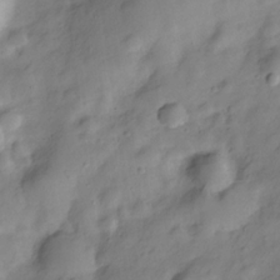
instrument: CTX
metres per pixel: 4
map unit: Hve
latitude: -29.0675
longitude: 93.5021
